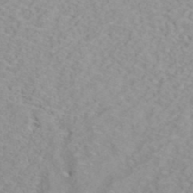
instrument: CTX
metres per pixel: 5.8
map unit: ANa
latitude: 40.4601
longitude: 28.7463
